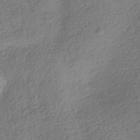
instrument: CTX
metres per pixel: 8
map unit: HNhu
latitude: -42.1794
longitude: 99.1053
